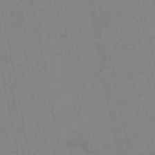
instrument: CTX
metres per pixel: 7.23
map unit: HNb
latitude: -52.3684
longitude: -44.1578
